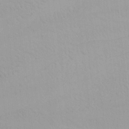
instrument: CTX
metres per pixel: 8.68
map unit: Nhu
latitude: -3.5399
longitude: -70.7435
